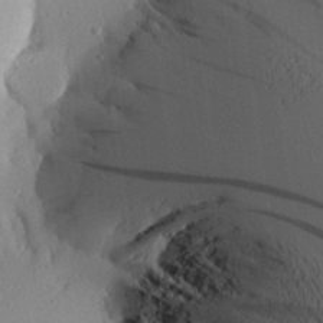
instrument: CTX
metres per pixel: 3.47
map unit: Aa
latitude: 25.0836
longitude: -144.7813
